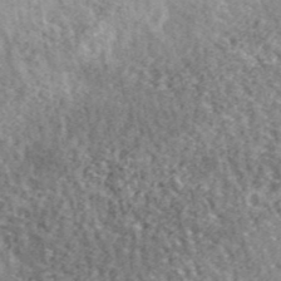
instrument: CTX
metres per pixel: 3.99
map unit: ANa
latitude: 44.1578
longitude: -85.4993
